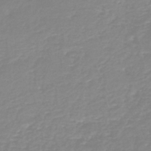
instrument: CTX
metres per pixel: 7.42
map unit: HNb
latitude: -44.8030
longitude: 53.7099
